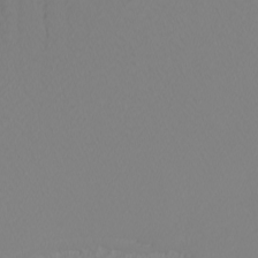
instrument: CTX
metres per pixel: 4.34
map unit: Nhu
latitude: -6.8975
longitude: -96.6490
